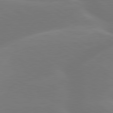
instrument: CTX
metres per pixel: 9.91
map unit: lApd
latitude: 79.8584
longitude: -150.4601
